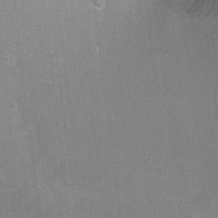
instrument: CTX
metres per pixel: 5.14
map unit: Ht
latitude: -6.1039
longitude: -36.0633
